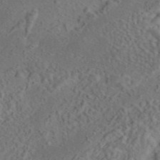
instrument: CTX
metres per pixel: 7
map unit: eAb
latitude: 43.4615
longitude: 116.1227
